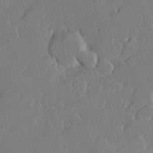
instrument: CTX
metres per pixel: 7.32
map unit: Hve
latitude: 23.4993
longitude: 145.2943
